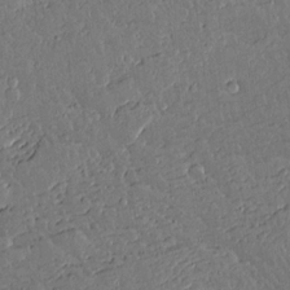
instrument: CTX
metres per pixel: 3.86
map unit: lAvf
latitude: 15.6316
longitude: -127.5749
